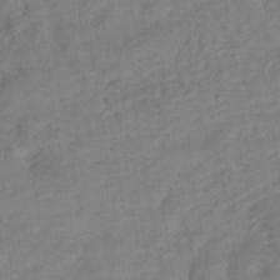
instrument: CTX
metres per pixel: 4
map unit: HNhu
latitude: -42.3873
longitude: 101.9556
